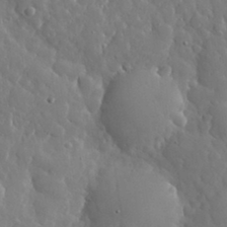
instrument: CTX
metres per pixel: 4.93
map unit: eHh
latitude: 33.7639
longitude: -57.5749
